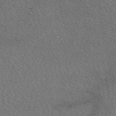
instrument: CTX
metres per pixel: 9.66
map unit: eAb
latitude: 50.1577
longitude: 113.0298
